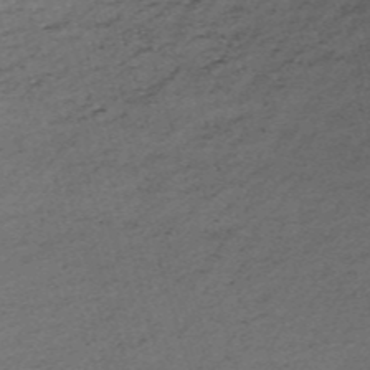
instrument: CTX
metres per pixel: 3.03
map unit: HNb
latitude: -54.0661
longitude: -36.6491
